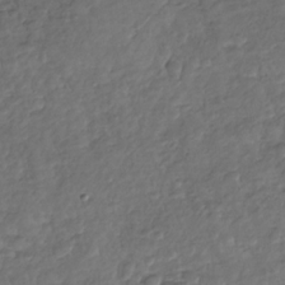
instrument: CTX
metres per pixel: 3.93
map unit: Nhu
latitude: -30.8219
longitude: -61.0836
